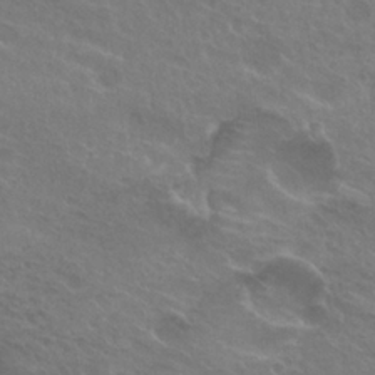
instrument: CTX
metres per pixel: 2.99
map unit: Hto
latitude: 25.0836
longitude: -38.6490
